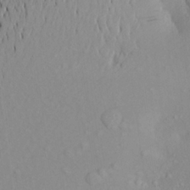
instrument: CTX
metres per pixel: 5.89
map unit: Aa
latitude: 21.0837
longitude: -145.4615
